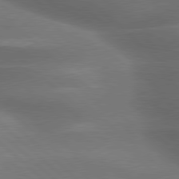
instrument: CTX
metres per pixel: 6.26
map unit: lApd
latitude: 79.3860
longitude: -116.4412
